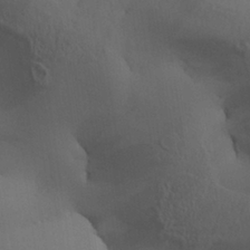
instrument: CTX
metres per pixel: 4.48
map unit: Aa
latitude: 27.8395
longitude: -132.3656
